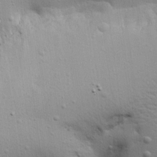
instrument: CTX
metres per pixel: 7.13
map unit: Aa
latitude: 18.7435
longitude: -141.6316
